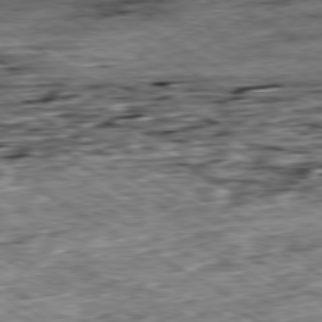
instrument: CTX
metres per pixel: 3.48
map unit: Ap
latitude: -80.1606
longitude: -88.3846
